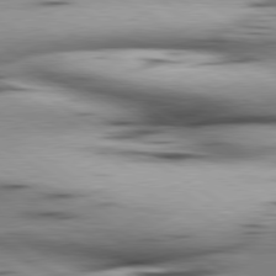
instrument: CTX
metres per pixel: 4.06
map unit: lApd
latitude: 80.2711
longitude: 159.1620
